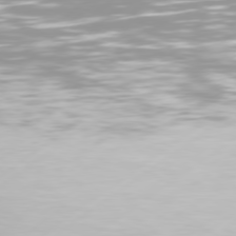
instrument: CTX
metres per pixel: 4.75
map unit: Hpe
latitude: 77.3481
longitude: -130.4223
